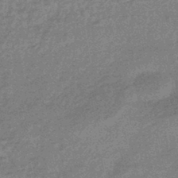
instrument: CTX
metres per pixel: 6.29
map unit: eHb
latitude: -44.5196
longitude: 88.6329
